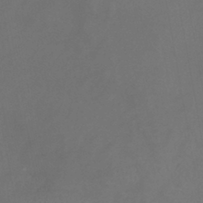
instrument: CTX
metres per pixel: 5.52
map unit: eHb
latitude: -39.4644
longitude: 76.7085
